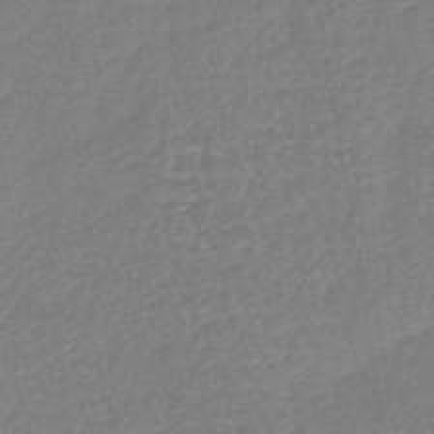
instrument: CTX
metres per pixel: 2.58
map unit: lHb
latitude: -43.3887
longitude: 79.0864
